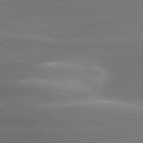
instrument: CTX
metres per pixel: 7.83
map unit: lApd
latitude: 79.5371
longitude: -116.1200
